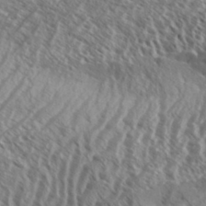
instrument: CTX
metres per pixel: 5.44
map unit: Aa
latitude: 33.9150
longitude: -138.5168
